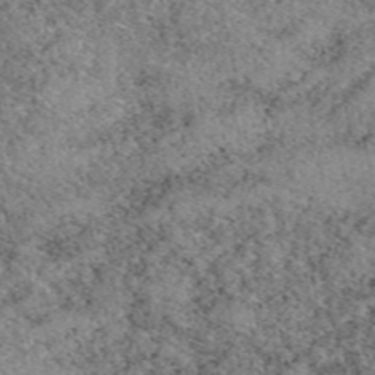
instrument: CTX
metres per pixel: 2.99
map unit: eAb
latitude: 49.4237
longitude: 108.8219
